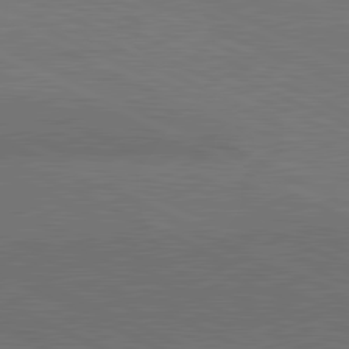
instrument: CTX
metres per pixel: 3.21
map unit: lApd
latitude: 81.5371
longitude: 149.3321
